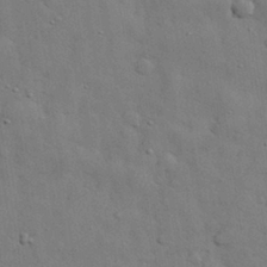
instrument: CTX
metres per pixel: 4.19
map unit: eHh
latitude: 29.5749
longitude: -75.9906
